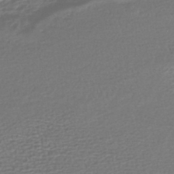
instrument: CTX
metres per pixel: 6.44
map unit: HNhu
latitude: -46.0850
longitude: 99.8611
